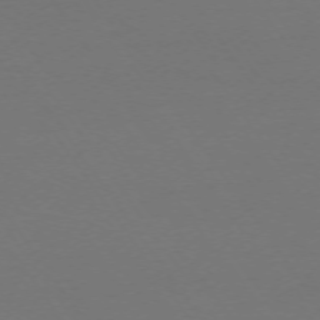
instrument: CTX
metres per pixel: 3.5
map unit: Ap
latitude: -74.2173
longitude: -71.8016
